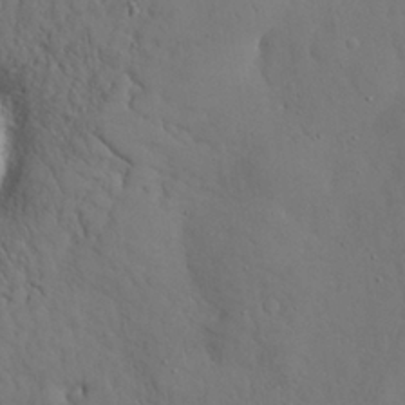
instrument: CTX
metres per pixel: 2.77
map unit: Nhu
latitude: 27.2348
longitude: -72.5735
